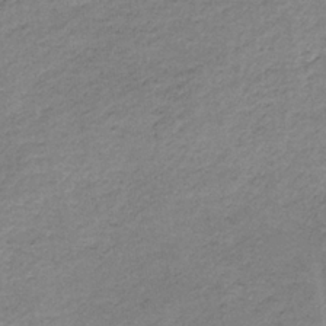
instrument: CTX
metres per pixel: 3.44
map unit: HNb
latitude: -33.6911
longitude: 62.0850
